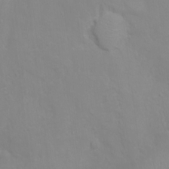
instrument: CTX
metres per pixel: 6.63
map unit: Nhu
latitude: 1.4237
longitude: -14.6491
